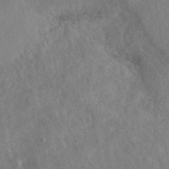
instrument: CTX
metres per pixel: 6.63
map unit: eAb
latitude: 40.1577
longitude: 107.7667
